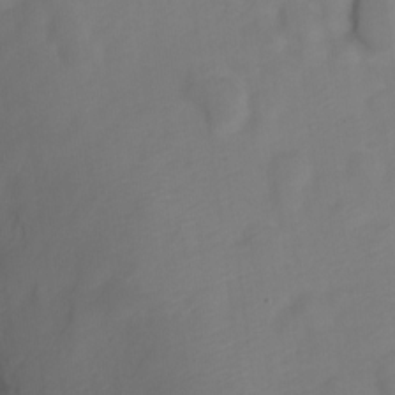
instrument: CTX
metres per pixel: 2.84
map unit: Nve
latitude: -21.8044
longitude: 106.2362
